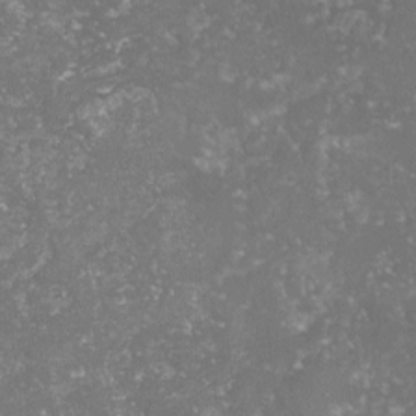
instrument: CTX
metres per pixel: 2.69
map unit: lHvf
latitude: -15.9367
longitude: -98.4223
